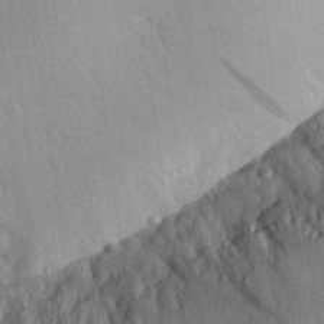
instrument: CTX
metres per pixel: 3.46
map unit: Aa
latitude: 28.2144
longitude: -144.0255
